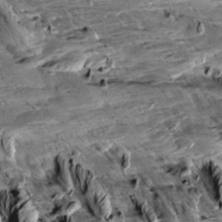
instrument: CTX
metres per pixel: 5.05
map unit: Aa
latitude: 10.2901
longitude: -141.1025
